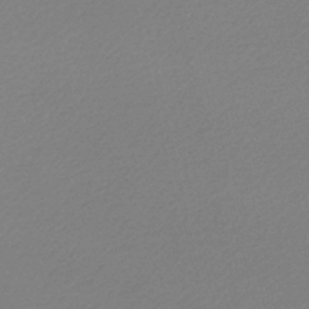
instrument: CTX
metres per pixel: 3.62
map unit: lHb
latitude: -46.5384
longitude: 65.1809
